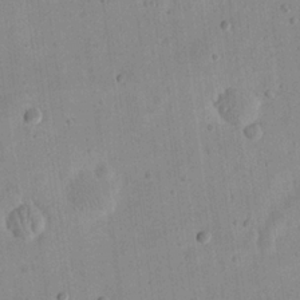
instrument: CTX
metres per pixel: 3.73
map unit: eHh
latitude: 20.8191
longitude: -69.9339
